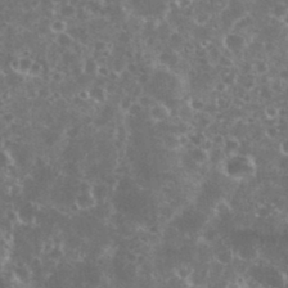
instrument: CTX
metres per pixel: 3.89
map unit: eHh
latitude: 35.2914
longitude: -59.4804
